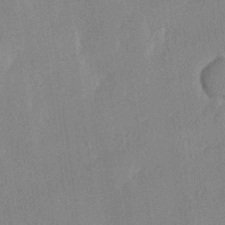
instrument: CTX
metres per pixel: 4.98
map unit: Hve
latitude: 23.5560
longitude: 145.1620
